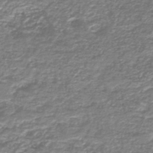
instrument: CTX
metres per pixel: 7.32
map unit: HNb
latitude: -44.7274
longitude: 50.4440
